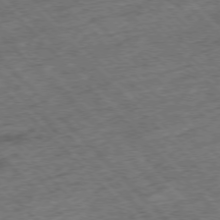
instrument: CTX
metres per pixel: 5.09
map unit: Hpe
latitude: -76.8219
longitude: -15.5183
